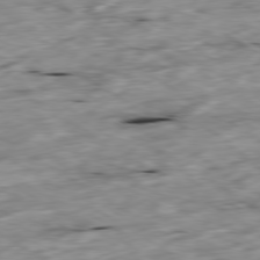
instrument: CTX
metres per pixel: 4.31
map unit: Ap
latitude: -79.9367
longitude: -90.2523
